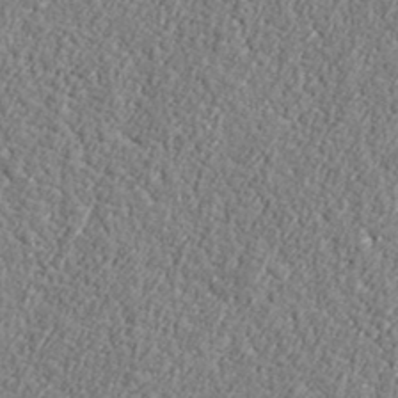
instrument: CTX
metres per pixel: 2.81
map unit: lHvf
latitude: 38.0633
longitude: -92.3278
